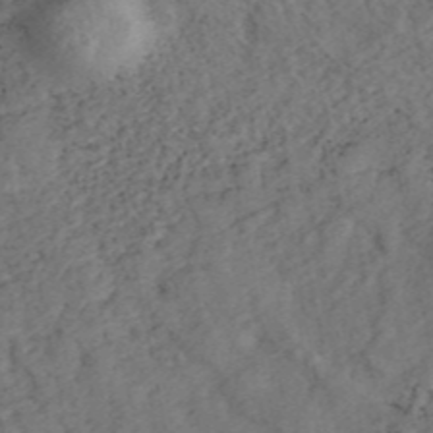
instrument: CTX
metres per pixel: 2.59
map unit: ANa
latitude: 44.9702
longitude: 46.4818
